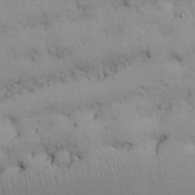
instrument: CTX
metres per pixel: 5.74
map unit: Nhu
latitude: 25.8205
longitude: -70.4601
